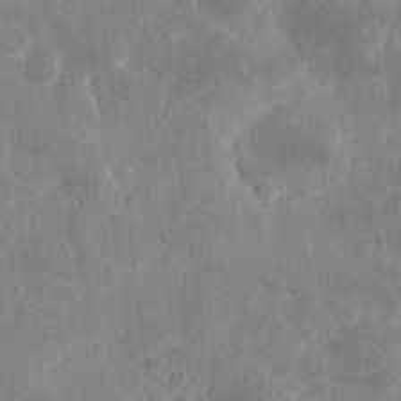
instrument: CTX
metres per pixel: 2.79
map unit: eHh
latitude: 4.4223
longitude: -71.6883
